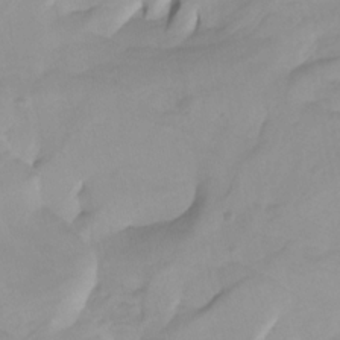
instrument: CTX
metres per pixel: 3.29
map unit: Htu
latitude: -8.2172
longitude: -65.6127
